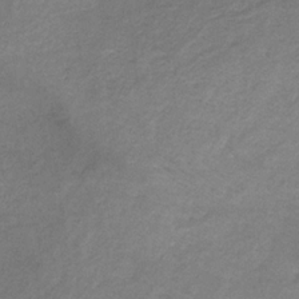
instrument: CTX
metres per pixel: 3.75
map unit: HNb
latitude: -32.1795
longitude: 61.6344
